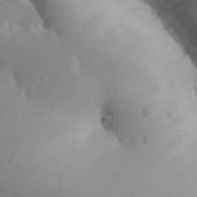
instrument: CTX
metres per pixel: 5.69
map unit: Aa
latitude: 32.2145
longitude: -144.3089
